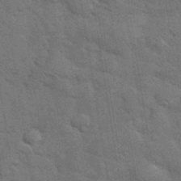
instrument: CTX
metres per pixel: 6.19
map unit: eHh
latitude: 37.7450
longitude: -65.8394
